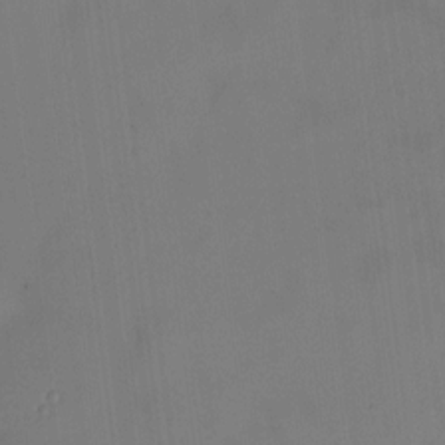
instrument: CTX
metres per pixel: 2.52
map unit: HNhu
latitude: 9.1781
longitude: 9.9367
